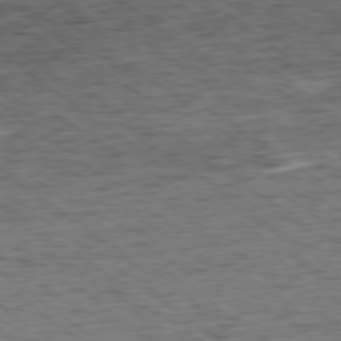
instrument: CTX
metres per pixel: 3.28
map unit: Ap
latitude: -78.8597
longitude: -79.6883
